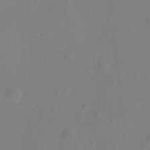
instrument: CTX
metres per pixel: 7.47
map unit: Hto
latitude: -8.2172
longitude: -41.6127
